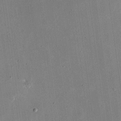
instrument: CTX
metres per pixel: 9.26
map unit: eHh
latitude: 18.7624
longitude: -70.1200
